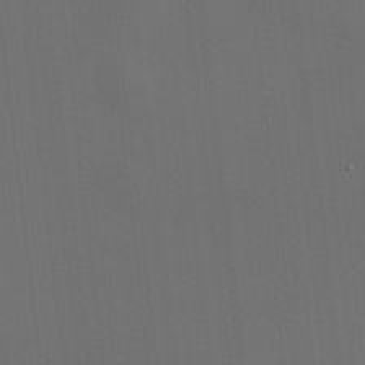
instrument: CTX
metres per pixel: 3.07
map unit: HNhu
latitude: 10.7435
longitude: 10.4440
